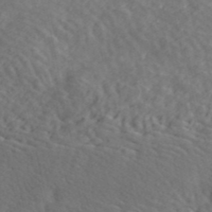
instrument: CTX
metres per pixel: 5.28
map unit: ANa
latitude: 41.7071
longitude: 29.8800
